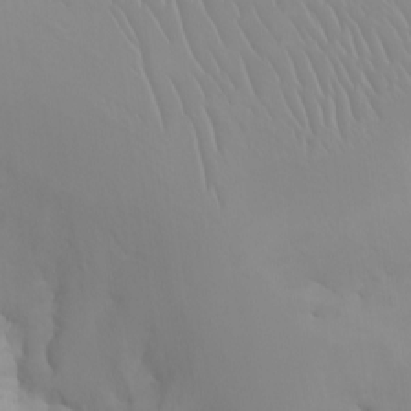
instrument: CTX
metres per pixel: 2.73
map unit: Nhu
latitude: -6.7463
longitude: -93.4804
